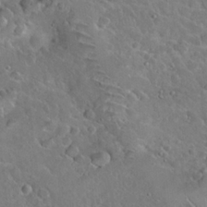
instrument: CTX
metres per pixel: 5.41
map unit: Hto
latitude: 19.2537
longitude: -49.6505
